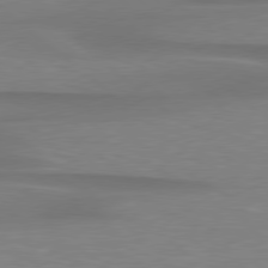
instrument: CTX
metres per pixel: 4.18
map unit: lApd
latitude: 79.0270
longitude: -88.7247
